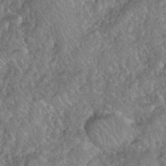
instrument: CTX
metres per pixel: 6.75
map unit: eHh
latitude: 39.8961
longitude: -58.4412
